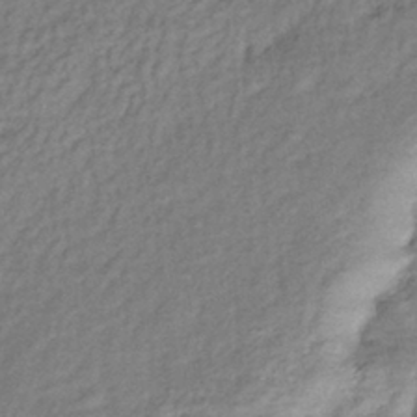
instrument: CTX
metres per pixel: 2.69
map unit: eHb
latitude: -38.1795
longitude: 76.1228
